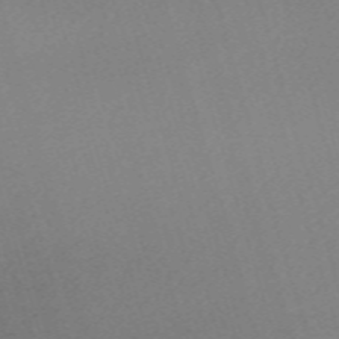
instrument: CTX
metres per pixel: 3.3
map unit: eHh
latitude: -62.0661
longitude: 50.1984
